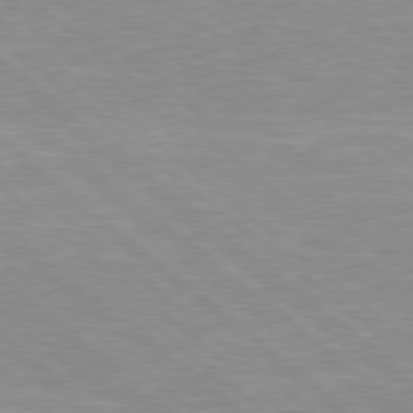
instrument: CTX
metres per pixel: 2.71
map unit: Hpe
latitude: 78.1767
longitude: -141.2159
